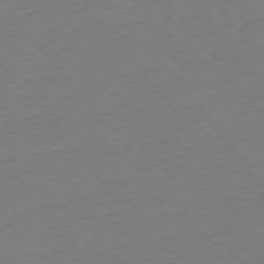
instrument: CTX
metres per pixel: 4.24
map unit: Ap
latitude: -75.6911
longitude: -93.7638
